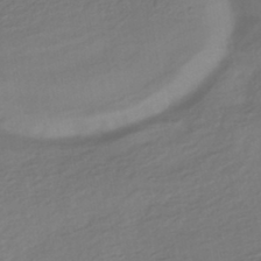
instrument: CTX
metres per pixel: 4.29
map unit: HNhu
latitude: -43.4265
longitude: 97.4832
